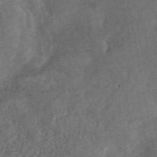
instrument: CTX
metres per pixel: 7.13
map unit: eAb
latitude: 46.8191
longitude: 127.7288
